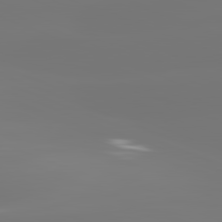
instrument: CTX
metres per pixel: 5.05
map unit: lApd
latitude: 81.9339
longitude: -150.6490
